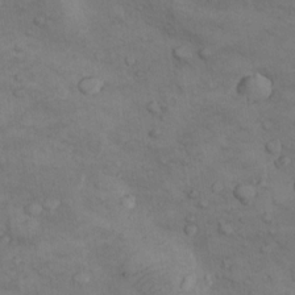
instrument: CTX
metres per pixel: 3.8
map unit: Nhu
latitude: 8.7813
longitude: -25.0647
